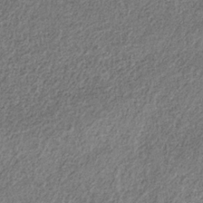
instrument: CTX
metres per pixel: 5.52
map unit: HNb
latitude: -32.4629
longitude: 59.2942
